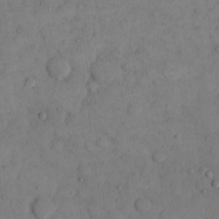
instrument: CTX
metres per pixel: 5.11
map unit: eHh
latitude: 14.2334
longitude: -67.4237
